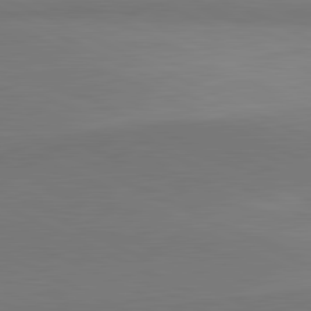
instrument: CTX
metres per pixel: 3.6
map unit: lApd
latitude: 81.8016
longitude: 151.7855
